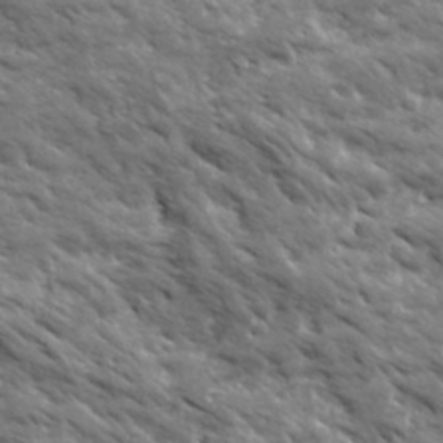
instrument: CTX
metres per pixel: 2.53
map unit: Ave
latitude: 19.5938
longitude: -134.8758
